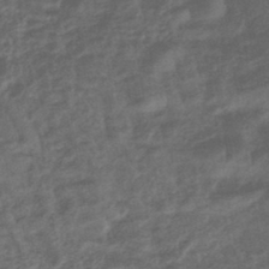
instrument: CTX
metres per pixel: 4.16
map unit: lHb
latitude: -42.9352
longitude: 80.8597
